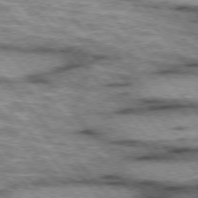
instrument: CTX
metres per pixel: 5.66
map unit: lApd
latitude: 75.5371
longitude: -49.6316
